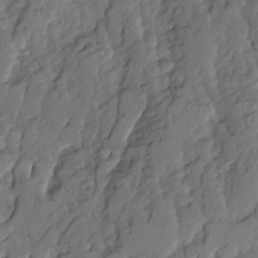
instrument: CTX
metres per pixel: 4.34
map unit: Ave
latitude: 14.5924
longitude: -135.9906
